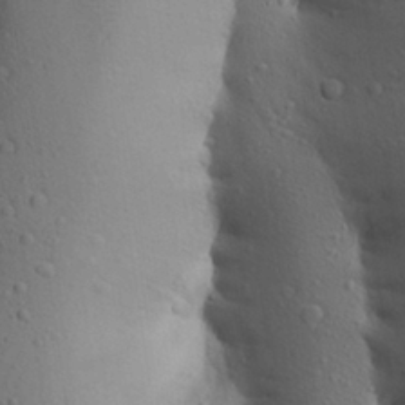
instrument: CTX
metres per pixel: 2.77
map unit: Aa
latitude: 27.8395
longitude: -148.4034
